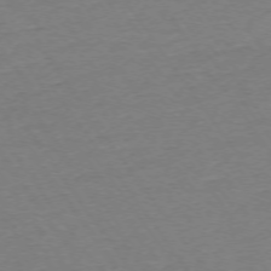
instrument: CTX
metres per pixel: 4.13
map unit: Ap
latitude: -74.1606
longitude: -85.0459
